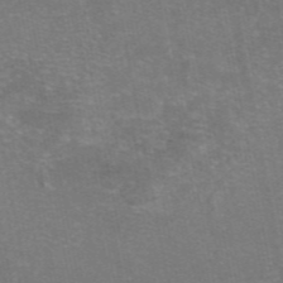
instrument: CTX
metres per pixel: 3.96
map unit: eAb
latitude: 46.7436
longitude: 105.4643
